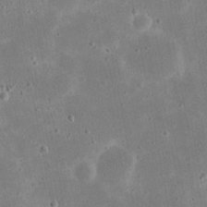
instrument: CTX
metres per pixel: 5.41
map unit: eHh
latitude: 21.4805
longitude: -67.8961
